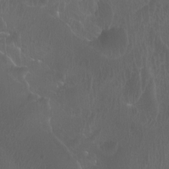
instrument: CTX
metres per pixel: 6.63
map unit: Htu
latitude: -7.1053
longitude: -48.8758
